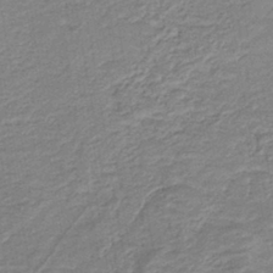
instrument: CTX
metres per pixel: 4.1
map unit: HNb
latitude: -40.6329
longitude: 50.8030
